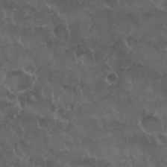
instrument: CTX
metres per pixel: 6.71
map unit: Nhu
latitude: 26.6869
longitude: -53.8584
